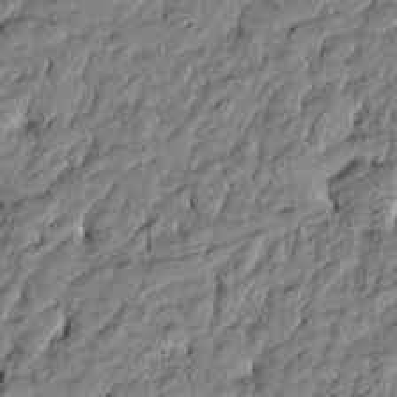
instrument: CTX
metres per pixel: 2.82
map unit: Htu
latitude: -5.9745
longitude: 177.7100
